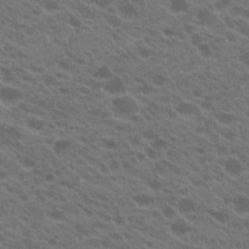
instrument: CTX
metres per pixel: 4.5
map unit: Hto
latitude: 22.8569
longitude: -37.8017
